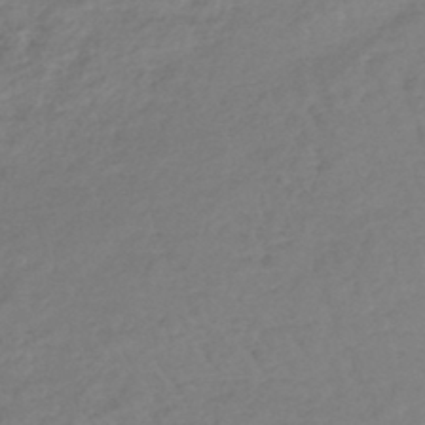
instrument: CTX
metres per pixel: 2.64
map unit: lHb
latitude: -44.5574
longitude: 73.2187
